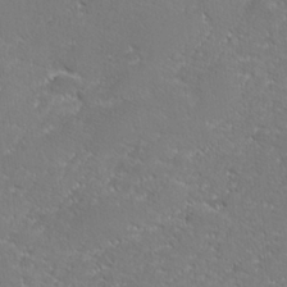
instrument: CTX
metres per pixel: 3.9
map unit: lHvf
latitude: 26.1011
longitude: 141.0864
